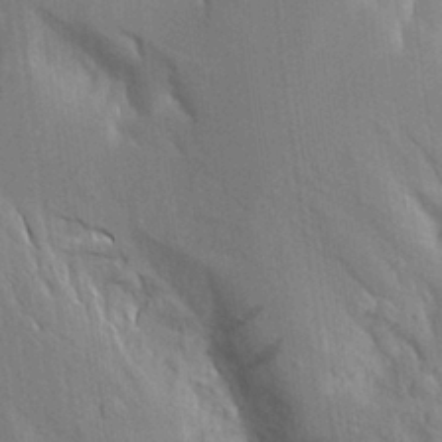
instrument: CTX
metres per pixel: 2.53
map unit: Aa
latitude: 17.3104
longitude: -149.3104
